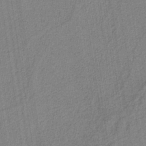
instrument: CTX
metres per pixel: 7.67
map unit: eAb
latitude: -38.0472
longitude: 51.7855
